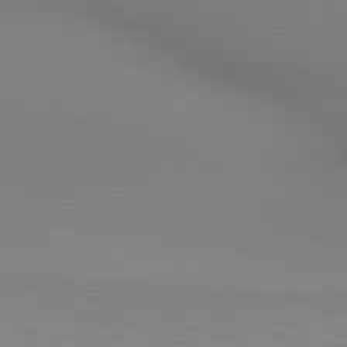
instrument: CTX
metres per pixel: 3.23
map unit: lApd
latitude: 80.1767
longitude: 132.8975
